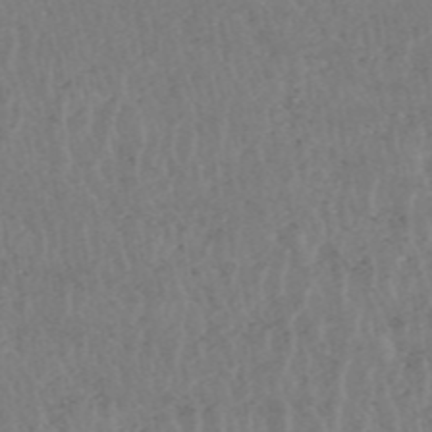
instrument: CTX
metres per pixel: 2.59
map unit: HNhu
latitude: -48.0472
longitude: 30.6707
